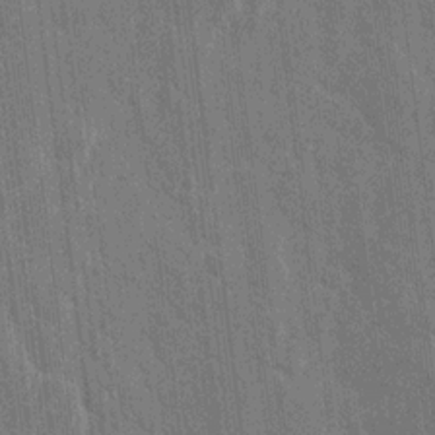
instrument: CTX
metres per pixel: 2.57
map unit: lAvf
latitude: 7.2726
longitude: 165.8423
